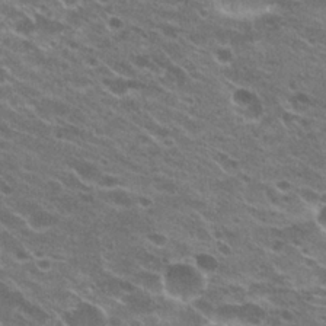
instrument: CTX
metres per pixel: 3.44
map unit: Hto
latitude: 23.6883
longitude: -41.4993
